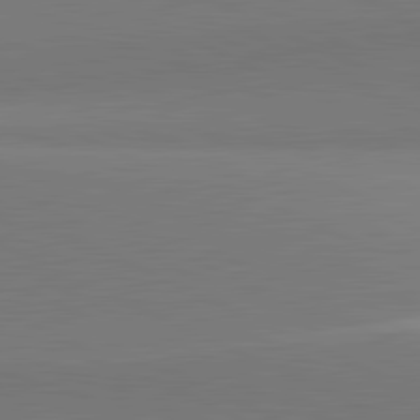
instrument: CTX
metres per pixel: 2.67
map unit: lApd
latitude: 81.8016
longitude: 151.5777
